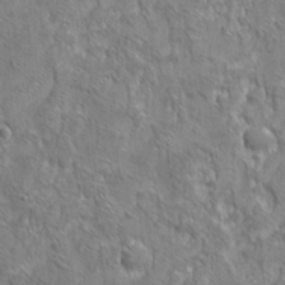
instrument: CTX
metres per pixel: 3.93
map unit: eHh
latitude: 6.8002
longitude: -76.3845
